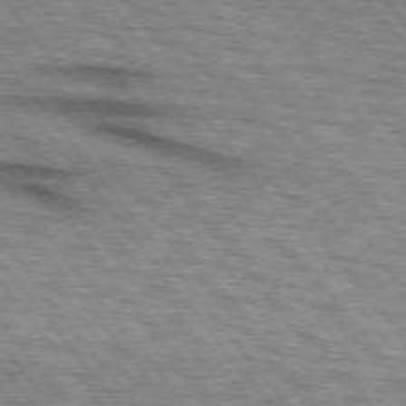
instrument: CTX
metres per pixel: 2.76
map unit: lApd
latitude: 73.4049
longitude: -71.7449
